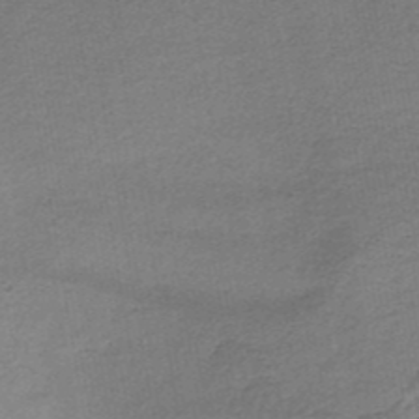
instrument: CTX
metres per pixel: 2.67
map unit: lHb
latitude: -35.2376
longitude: 61.1620
